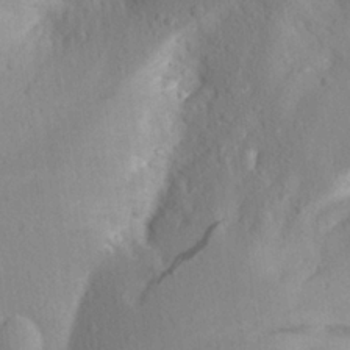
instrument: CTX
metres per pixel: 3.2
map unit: Aa
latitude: 23.6316
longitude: -147.2537
